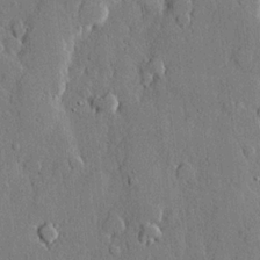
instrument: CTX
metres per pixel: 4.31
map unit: lHvf
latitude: 20.7435
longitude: 146.0661
